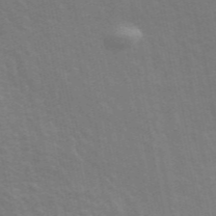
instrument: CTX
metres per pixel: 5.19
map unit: ANa
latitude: 48.4034
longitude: -76.8569
